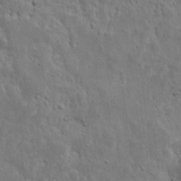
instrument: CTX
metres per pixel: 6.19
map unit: eHh
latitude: 9.8395
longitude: -73.1593
